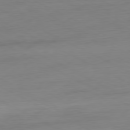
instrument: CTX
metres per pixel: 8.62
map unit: Ap
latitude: -80.8219
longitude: -77.4615
